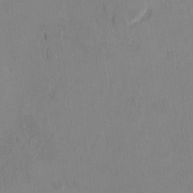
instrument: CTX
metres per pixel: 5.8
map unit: Ht
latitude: 10.4979
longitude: -32.3845
